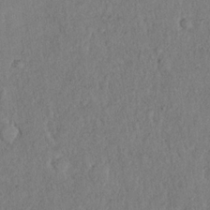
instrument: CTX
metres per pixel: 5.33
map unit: eHh
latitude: 18.4223
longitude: -62.6491
